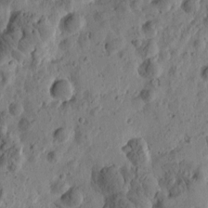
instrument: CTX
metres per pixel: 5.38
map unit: Htu
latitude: -0.4629
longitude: -177.8016
